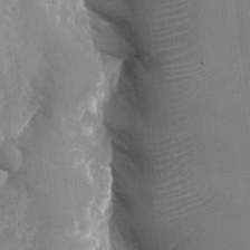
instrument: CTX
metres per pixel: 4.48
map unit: Nhu
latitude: -24.5574
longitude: -69.2348
